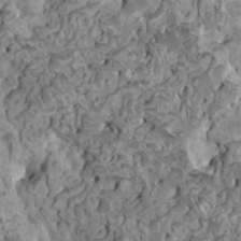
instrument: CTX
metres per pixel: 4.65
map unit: HNhu
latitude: 6.4223
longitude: -1.2348
